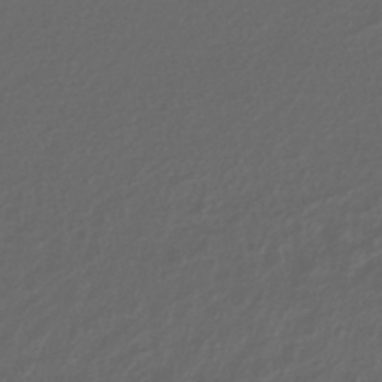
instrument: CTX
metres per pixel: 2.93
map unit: lHb
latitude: -38.6330
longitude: 69.7666
